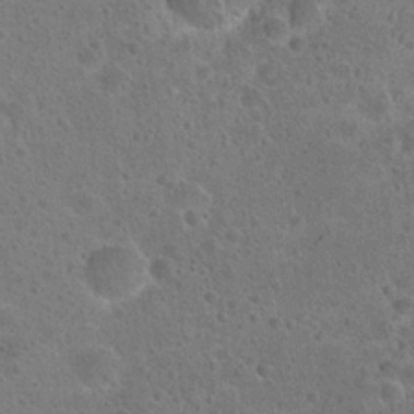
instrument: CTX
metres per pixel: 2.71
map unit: Hto
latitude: 22.4034
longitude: -48.5735
